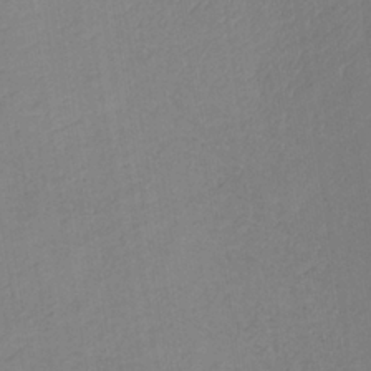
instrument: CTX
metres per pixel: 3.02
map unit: lHb
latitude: -35.9178
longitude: 72.2172
